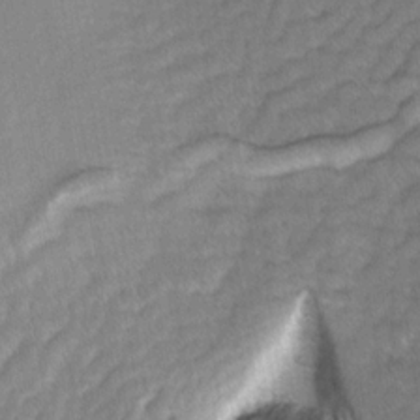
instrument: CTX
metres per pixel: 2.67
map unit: Ave
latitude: -1.1620
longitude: -113.8583
